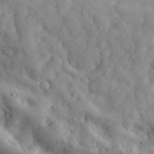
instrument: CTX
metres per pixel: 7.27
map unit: eHh
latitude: 33.3482
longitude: -69.7261
